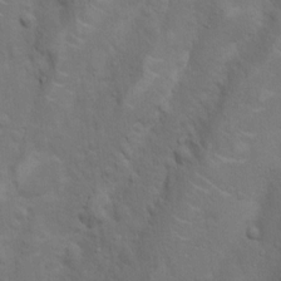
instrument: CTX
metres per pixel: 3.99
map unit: Nhu
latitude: 4.5924
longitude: -24.6490
